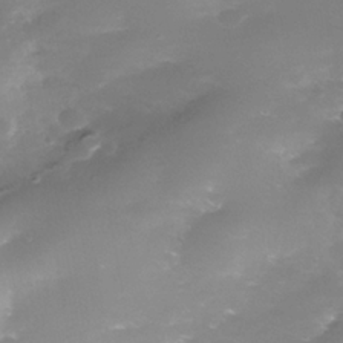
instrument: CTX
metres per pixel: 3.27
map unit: Nhe
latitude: -39.2187
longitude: -116.4034
